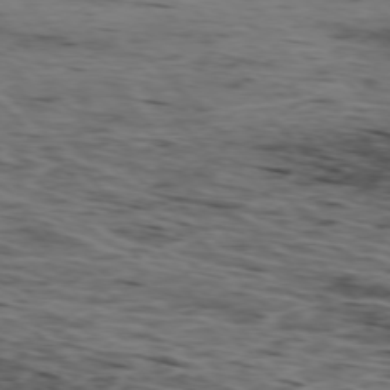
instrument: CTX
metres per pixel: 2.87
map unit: Hpe
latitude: -77.3888
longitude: 12.1039
